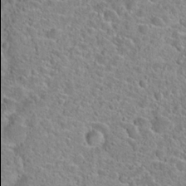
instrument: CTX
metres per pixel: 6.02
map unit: Hto
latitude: 23.2159
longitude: -45.9906
